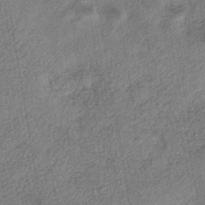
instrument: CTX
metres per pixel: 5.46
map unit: eHh
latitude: -42.4817
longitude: 120.3117
